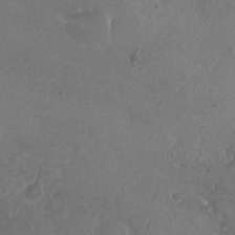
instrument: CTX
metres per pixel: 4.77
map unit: HNhu
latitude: 6.3278
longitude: -2.3467
